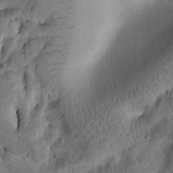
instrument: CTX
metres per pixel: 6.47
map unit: Htu
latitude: -1.8234
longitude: 170.2740
